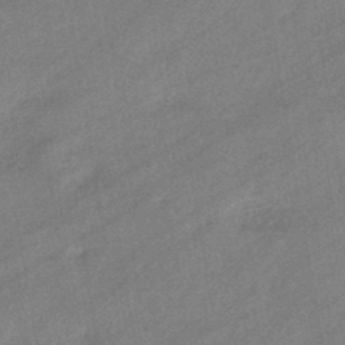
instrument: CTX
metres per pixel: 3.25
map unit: eHb
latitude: -44.6707
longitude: 85.1620
